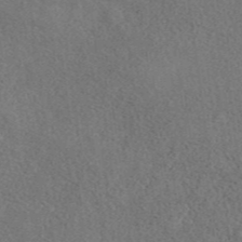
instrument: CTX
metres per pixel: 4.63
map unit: eAb
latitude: 41.7260
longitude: 109.9556
